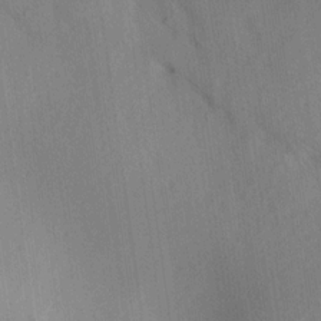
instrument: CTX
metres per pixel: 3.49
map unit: lAa
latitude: 17.7639
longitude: -138.3845
